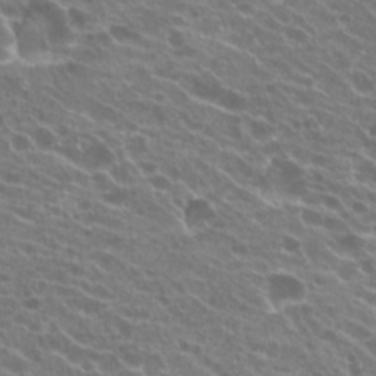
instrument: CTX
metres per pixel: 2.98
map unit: Hto
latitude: 23.0836
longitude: -38.7624
